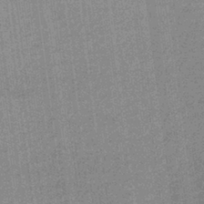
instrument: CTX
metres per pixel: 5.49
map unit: lHb
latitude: -40.1606
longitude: 69.4832
